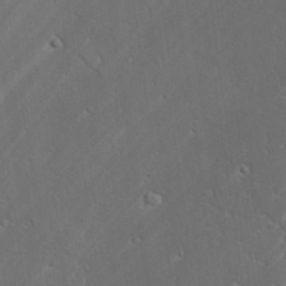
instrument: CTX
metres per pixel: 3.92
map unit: lAvf
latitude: 25.8394
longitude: -110.8758
